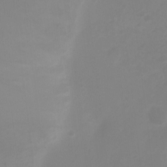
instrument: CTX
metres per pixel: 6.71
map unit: Ht
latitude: 2.4412
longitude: -22.9703
